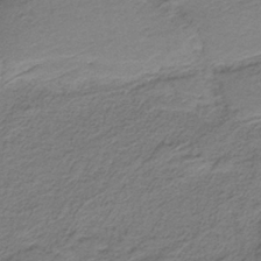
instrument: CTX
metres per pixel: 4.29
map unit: HNb
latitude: -37.4076
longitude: 54.4062
